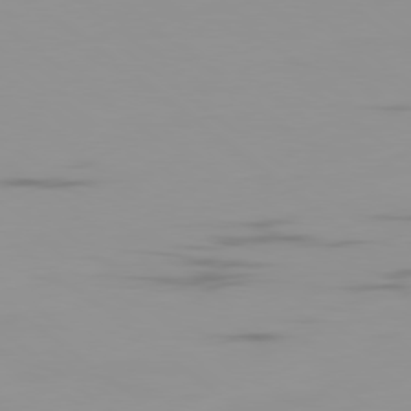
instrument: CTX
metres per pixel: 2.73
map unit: Ap
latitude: -80.1417
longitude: -53.3860
